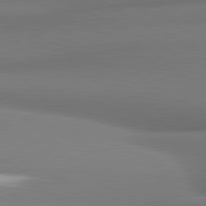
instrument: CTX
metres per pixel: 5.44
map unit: lApd
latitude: 81.2159
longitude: 178.1039
